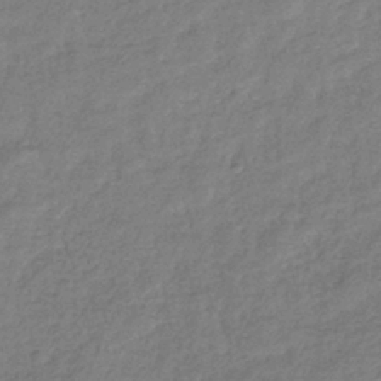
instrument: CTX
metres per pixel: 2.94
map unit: eHb
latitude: -37.3887
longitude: 80.4818
